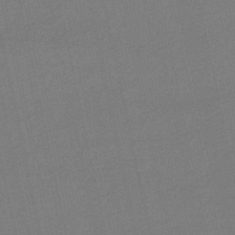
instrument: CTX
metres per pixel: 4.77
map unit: eHb
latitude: -49.6911
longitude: 73.3320
